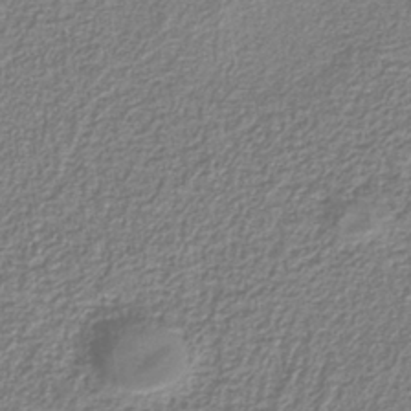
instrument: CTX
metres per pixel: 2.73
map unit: eAb
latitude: -38.7652
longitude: 52.2928
